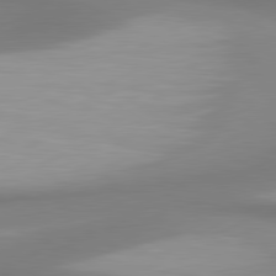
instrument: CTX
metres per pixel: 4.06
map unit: lApd
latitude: 80.8191
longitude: 174.9163
